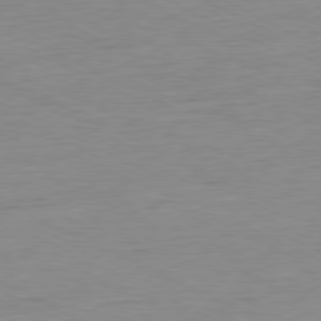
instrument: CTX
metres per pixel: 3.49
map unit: Ap
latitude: -80.3873
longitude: -82.2900
